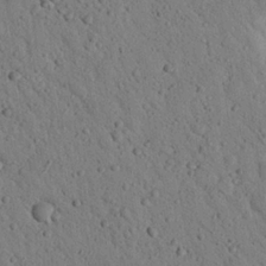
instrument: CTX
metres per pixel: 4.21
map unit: Nhu
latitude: 22.7435
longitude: -76.5734
